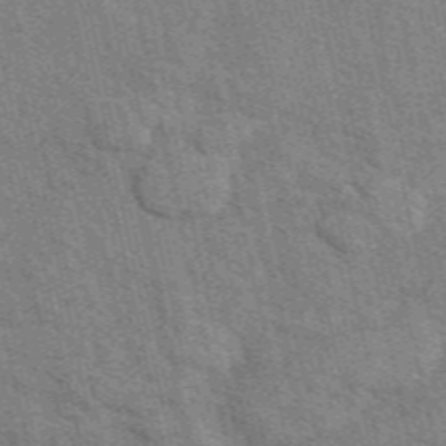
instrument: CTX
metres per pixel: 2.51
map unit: eAb
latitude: 48.8947
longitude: 105.8800
